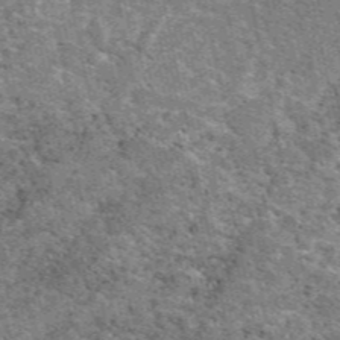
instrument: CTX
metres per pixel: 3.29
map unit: eAb
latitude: 49.4615
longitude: 114.0661
